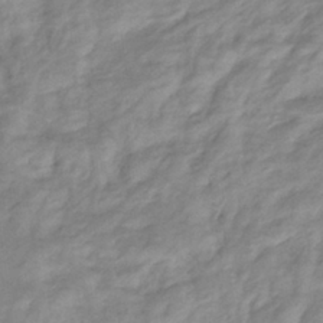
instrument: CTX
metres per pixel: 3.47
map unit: eHb
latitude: -36.7463
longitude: 75.4266
